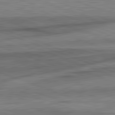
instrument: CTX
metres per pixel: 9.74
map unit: lApd
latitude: 82.3089
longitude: -162.1200
